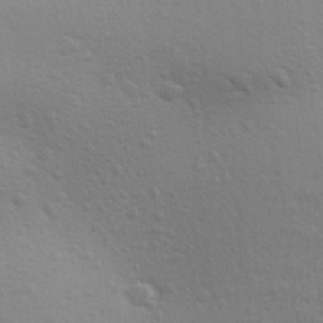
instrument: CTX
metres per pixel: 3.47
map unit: Aa
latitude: 30.1200
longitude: -139.7450
